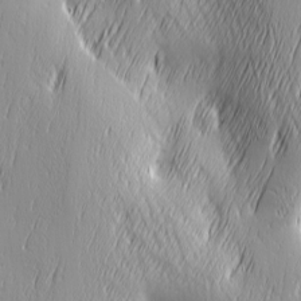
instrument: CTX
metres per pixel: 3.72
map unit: Ave
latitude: 2.7624
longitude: -113.1970
